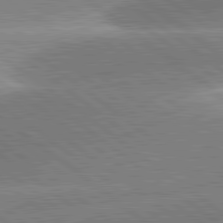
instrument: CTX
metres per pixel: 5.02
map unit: lApd
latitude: 81.4993
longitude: -156.9135
